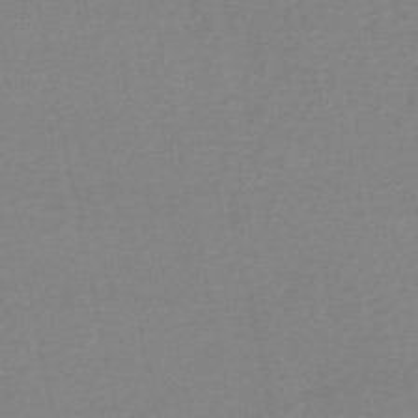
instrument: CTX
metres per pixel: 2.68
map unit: lHb
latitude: -46.8219
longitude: 61.1242
